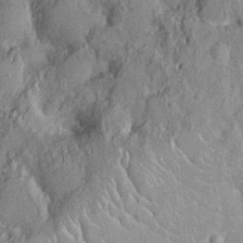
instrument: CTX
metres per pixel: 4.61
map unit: Nhu
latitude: -12.7652
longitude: -23.7638
